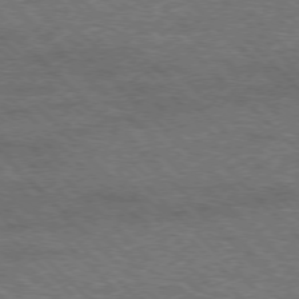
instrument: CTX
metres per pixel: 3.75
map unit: Hpe
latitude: -77.0864
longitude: -11.7072
